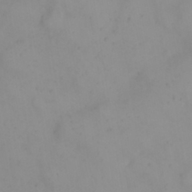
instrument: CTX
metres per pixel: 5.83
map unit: eHh
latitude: 21.7450
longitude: -65.0080
